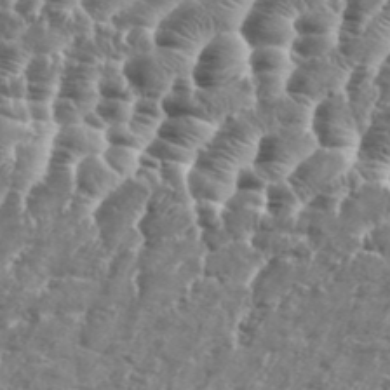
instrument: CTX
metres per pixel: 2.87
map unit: Aa
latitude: 34.8380
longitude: -135.4426
